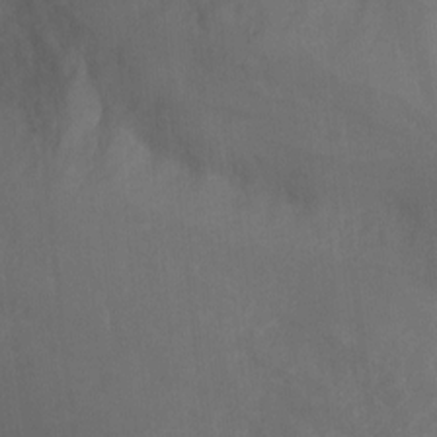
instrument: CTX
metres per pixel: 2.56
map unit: Hto
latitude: 4.2900
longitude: -32.8758
